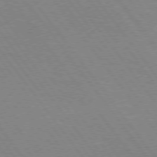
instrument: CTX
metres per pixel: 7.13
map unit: Hpe
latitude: 75.4049
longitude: -157.8583
